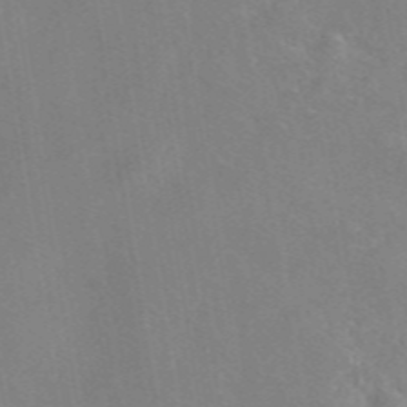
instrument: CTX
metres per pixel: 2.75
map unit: eAb
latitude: 46.3468
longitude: 111.2942
